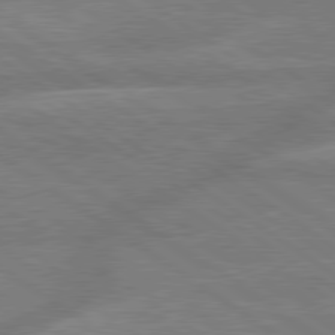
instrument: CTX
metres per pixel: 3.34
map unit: lApd
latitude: 79.4427
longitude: -164.8569
